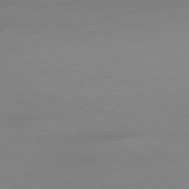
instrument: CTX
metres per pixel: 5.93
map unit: Ap
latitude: -78.8975
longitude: -97.9528
